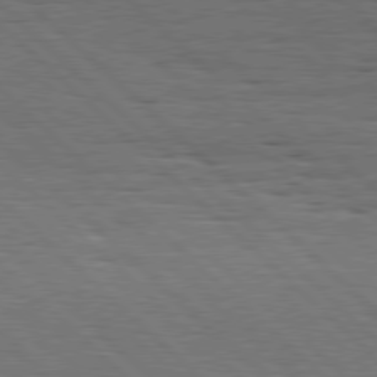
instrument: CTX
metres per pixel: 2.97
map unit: Hpe
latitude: 77.7260
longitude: -127.5371
